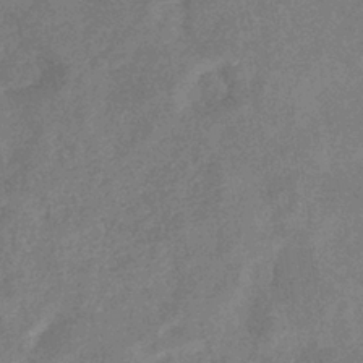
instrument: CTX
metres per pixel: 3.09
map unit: eHb
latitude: -38.2173
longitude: 77.2943
